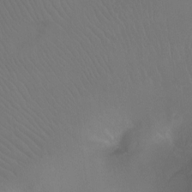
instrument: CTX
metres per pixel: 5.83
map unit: Ht
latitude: -11.7100
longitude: -44.6490
